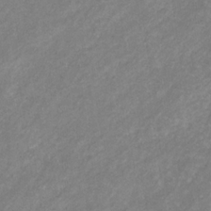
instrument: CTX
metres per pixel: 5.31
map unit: eHb
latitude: -31.7288
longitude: 70.4818
